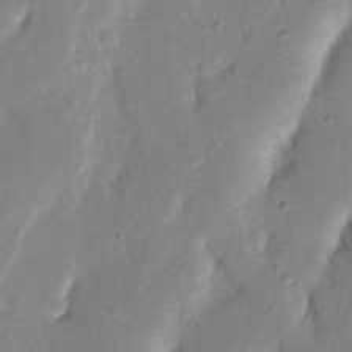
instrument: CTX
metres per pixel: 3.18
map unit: Nhu
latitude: 19.6694
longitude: -74.6113
